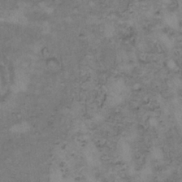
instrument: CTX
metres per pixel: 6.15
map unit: Hto
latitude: 8.4601
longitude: -60.1389
